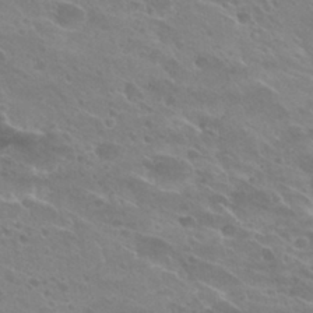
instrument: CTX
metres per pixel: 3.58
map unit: Hto
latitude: 27.6883
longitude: -40.0444
